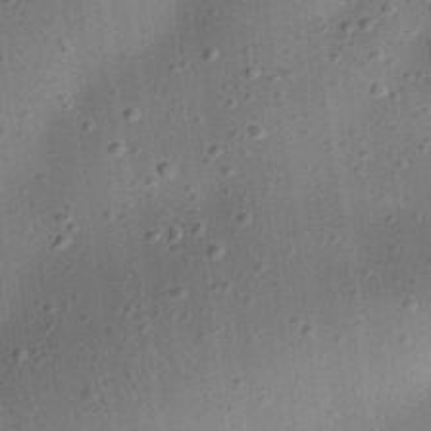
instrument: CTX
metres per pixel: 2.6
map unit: eHh
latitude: 24.8569
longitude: -70.8569
